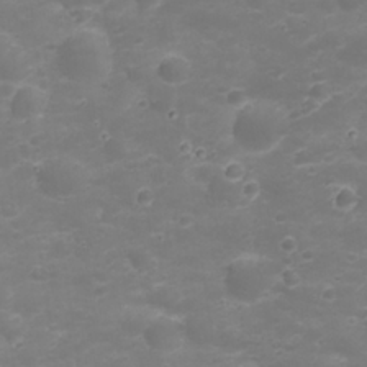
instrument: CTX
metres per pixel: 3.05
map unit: Nhu
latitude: 23.4804
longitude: -60.5545
